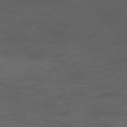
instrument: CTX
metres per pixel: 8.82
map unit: Ap
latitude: -76.3495
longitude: -68.7246
